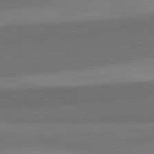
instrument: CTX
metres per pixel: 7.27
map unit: lApd
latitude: 82.1766
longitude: 158.1605
